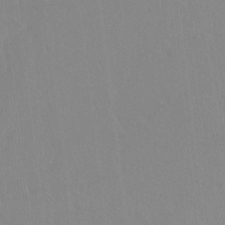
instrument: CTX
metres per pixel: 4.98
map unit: Ht
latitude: -7.5966
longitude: -38.1389
